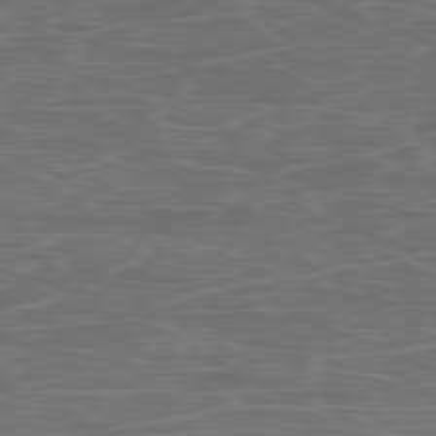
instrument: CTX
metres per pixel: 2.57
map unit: Ap
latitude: -78.0850
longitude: -75.2915
